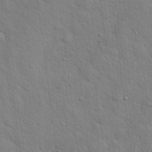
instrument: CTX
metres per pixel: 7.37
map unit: Hto
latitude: 18.7624
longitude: -51.7638
